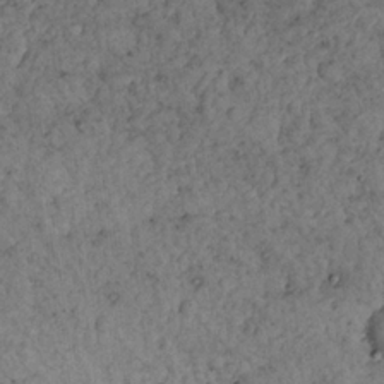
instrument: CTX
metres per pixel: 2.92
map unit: Nhu
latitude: 22.5168
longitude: -68.5546
